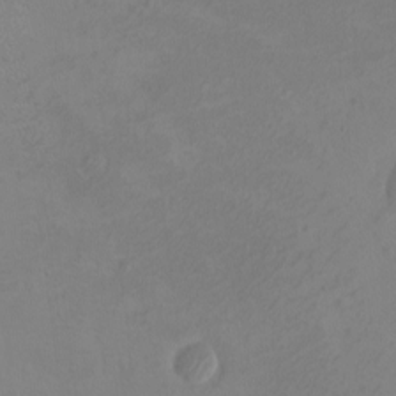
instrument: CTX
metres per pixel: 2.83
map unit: eHh
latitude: -3.1053
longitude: -74.6113
